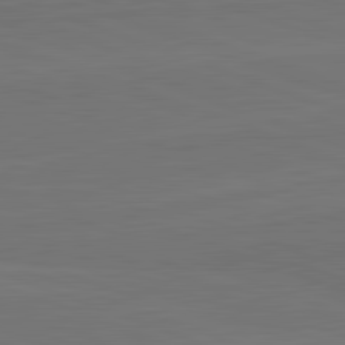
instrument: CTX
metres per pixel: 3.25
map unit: lApd
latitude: 82.6490
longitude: 165.1243
